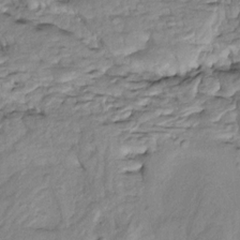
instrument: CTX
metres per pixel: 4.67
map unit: Htu
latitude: -5.6155
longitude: 154.3495
